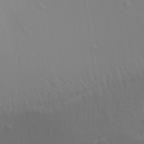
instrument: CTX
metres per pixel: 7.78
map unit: Aa
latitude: 31.1404
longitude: -133.7261
